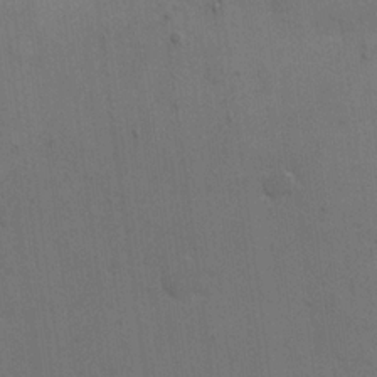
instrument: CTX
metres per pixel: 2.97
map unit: eHh
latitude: 21.7828
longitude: -62.7813
